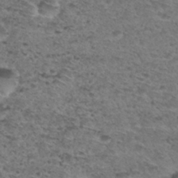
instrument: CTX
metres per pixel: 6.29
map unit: Hto
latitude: 30.3845
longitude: -48.3845
